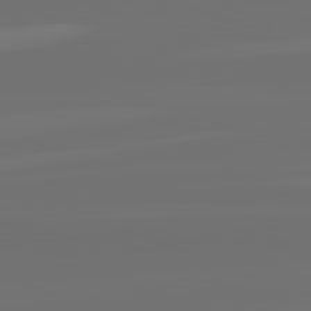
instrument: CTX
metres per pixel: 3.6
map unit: lApd
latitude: 82.3467
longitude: -160.4979
